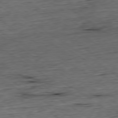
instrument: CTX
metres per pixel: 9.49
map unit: Hpe
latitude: -79.6533
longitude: 11.6344
